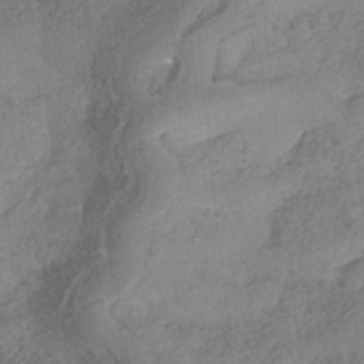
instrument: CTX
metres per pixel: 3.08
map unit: Nhe
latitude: -38.7274
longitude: -148.6113
